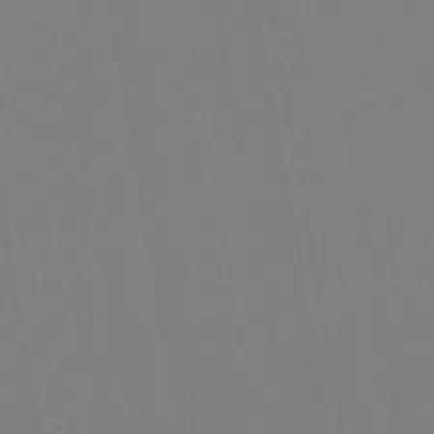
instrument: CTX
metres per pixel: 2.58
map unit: lHb
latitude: -46.0283
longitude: 74.6141
